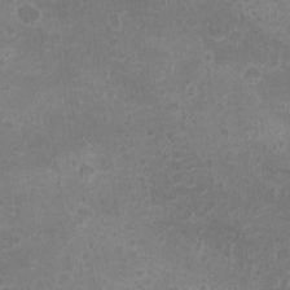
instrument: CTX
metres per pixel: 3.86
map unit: Nhu
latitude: -15.5022
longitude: -25.4426
